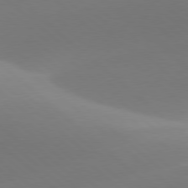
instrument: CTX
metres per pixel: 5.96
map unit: lApd
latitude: 78.1767
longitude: -51.0836
